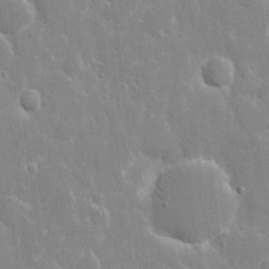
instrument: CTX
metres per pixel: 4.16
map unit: eHh
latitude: 8.7813
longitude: -69.8395
